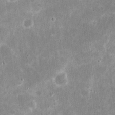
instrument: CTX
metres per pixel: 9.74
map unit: eHh
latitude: 21.0648
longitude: -67.8016
